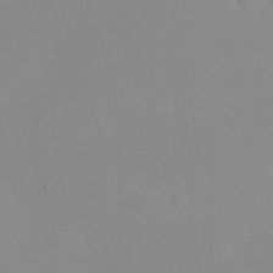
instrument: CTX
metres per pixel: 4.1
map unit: Nhu
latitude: 31.1215
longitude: -57.5938
